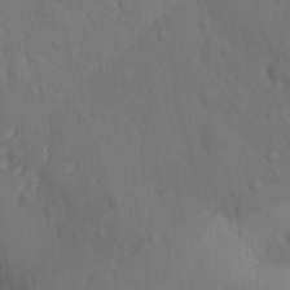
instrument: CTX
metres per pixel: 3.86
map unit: Ave
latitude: -9.8611
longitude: -121.3104
